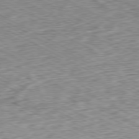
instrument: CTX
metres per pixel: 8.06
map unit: Ap
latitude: -79.7666
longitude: -67.7638
